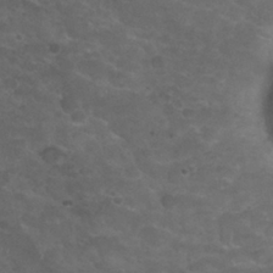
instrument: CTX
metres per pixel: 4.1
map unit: Nhu
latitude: 25.9528
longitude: -51.6127
